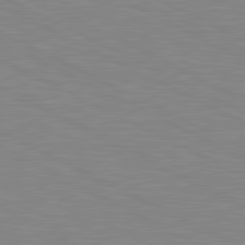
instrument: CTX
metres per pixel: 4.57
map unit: lApd
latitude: 81.0269
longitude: -172.2333
